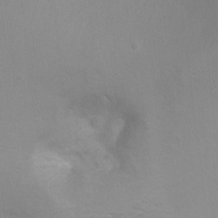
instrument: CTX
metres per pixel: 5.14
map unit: Ht
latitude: -6.7274
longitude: -33.1214
